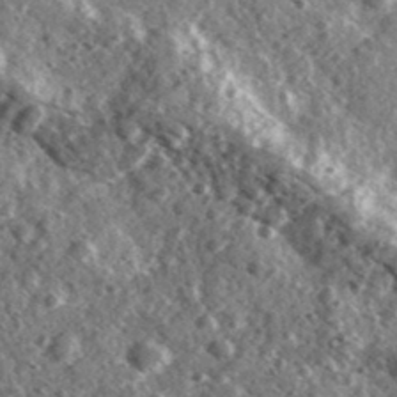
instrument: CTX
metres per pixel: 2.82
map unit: Ave
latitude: 38.0633
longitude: -107.6883
